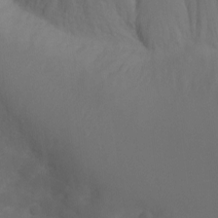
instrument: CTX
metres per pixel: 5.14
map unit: Aa
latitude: -13.4077
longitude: -67.8583
